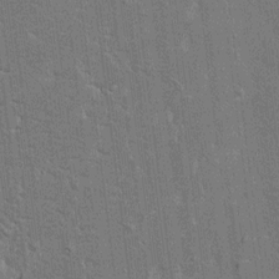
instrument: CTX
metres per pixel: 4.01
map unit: HNhu
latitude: 6.8569
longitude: -5.4993
